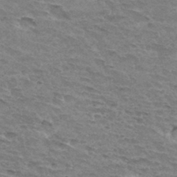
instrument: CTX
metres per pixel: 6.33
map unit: Hto
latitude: 33.4237
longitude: -45.1781
